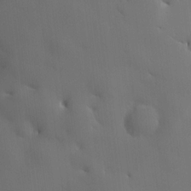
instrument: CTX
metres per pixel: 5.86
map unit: HNhu
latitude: 10.1767
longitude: 15.7100
